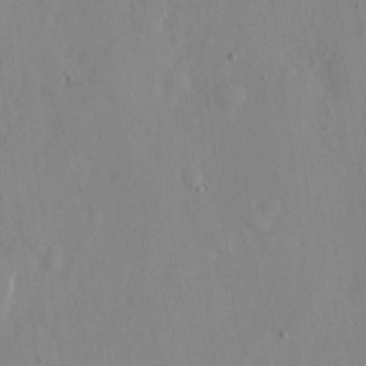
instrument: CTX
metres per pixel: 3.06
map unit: eHh
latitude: 12.0444
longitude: -69.5749
